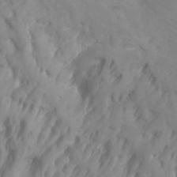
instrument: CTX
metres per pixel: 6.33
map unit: Nhu
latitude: -8.6518
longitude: -73.6127
